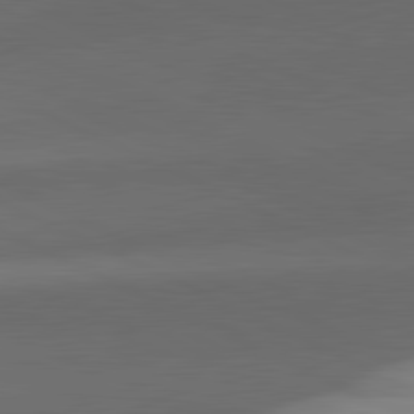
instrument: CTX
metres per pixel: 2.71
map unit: lApd
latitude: 81.5938
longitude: 131.9178
